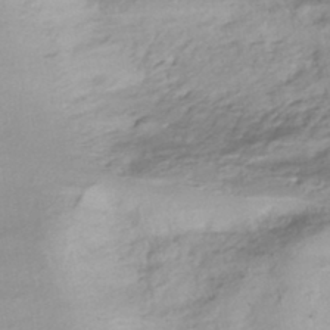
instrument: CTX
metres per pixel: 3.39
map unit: HNhu
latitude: -44.8030
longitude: 96.7652
